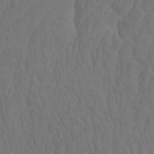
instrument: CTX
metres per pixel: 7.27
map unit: eHh
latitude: -2.1983
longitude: 15.0109
